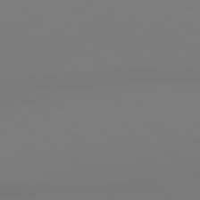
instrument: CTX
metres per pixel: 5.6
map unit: lApd
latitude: 79.1781
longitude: -137.0081
